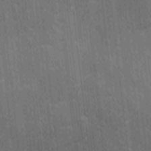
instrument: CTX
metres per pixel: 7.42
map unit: Ave
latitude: -9.4454
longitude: -123.1592
